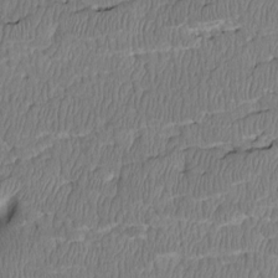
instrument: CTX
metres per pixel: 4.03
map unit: Htu
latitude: 3.1403
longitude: 149.3132
